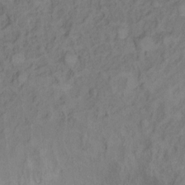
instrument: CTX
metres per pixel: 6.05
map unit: Hto
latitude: 7.1214
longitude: -37.9150
